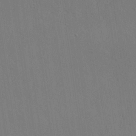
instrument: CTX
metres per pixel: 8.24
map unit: Aa
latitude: 25.8394
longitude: -137.3293
